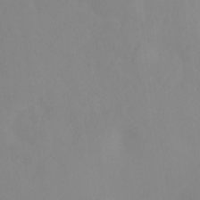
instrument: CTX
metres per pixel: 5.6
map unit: Ht
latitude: -10.3306
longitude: -39.6694
